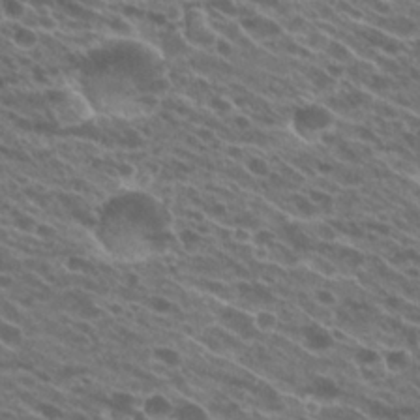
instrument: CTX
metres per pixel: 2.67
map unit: Hto
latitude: 24.4601
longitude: -40.4601
